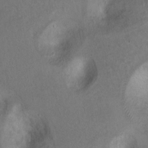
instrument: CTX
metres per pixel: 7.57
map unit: Ht
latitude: 9.7261
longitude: -31.8206
